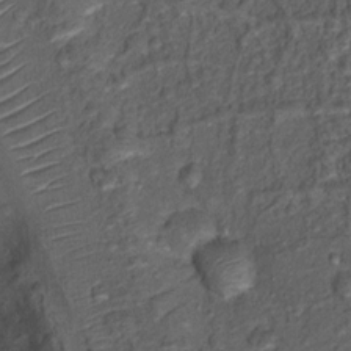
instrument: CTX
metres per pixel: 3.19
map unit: Nhu
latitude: 12.4601
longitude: -28.4412
